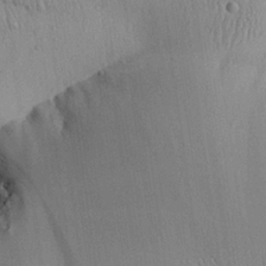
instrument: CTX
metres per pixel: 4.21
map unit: Aa
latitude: 25.3670
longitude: -133.9717
